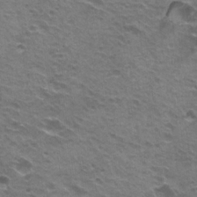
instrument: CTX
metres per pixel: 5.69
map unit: Hto
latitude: 22.0444
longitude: -32.1011
